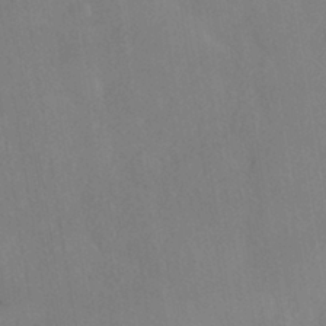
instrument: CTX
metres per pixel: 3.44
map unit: HNhu
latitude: -40.1795
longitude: 97.2376
